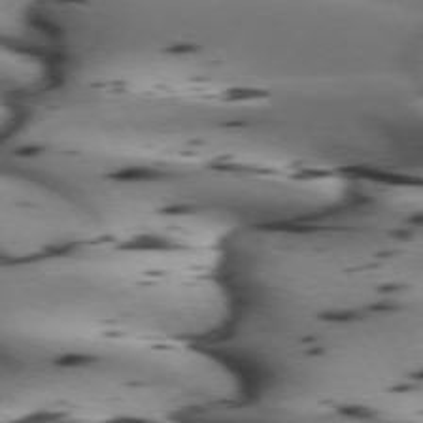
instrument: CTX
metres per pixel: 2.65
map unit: lApd
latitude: 72.6680
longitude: -52.4034
